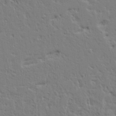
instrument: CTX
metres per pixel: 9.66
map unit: Ave
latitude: 17.0836
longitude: -141.4615
